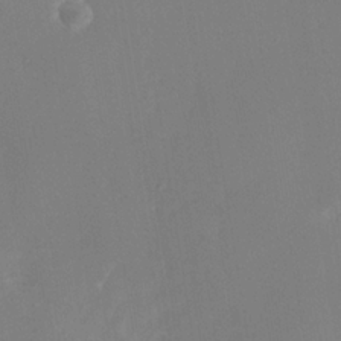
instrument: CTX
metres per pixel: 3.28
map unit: Nhe
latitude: -37.2187
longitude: -113.2348
